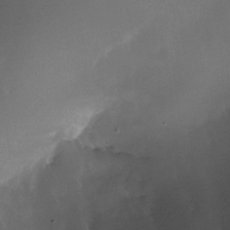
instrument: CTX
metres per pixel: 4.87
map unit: Nhu
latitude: -26.9730
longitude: -72.9892
